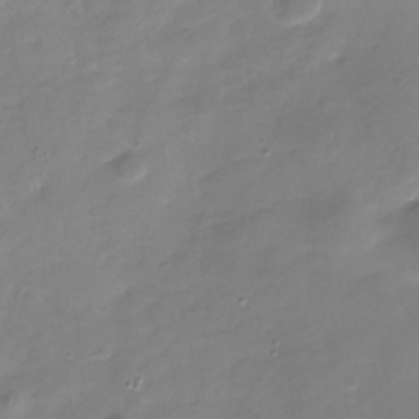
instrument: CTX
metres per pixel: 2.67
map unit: Nhu
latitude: -29.1053
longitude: -78.0255
